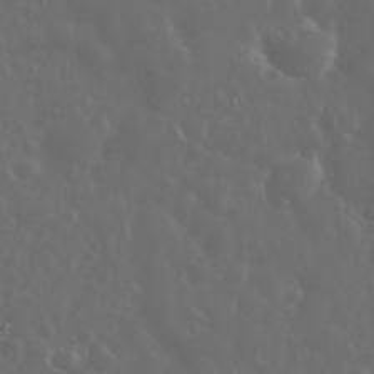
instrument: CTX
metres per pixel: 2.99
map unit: eHh
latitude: 34.3656
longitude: -60.0444
